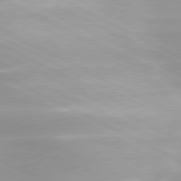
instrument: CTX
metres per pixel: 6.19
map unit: lApd
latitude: 79.8773
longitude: -120.3845
